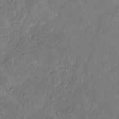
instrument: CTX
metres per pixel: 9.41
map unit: HNhu
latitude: 2.8569
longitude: -5.3482
